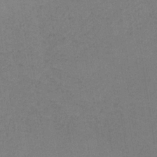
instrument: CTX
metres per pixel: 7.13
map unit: HNb
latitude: -34.7085
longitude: 54.4440
